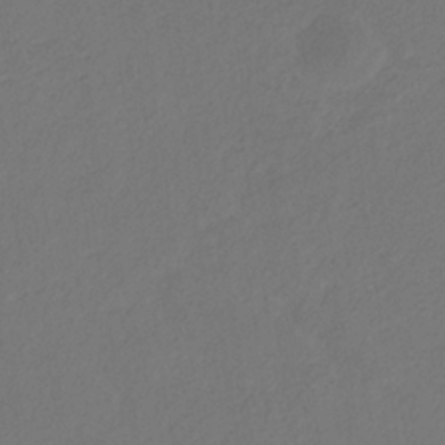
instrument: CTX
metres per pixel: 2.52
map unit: eHb
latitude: -30.6140
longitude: 68.0094
